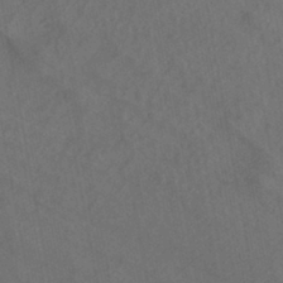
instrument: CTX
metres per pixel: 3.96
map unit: ANa
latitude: -38.4440
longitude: 94.3873
